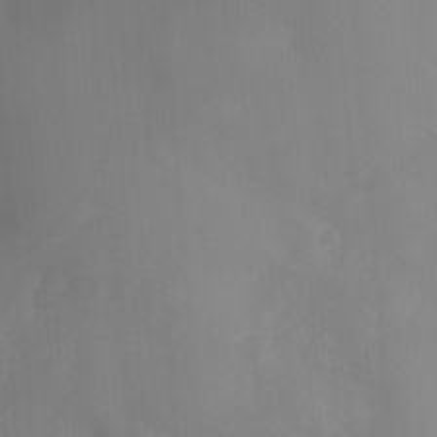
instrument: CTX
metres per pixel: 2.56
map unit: Nhu
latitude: -12.6519
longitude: -64.7436
